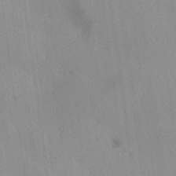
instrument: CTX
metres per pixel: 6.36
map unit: Hve
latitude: 25.1025
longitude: -91.6883
